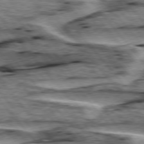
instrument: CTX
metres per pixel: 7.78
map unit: lApd
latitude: 76.3089
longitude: -71.1214
